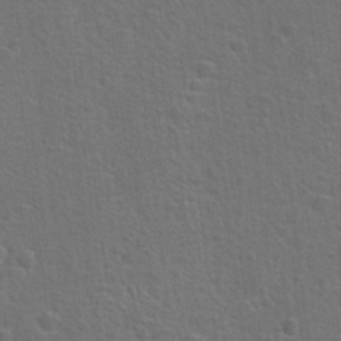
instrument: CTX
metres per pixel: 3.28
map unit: Hto
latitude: 23.1025
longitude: -47.5560
